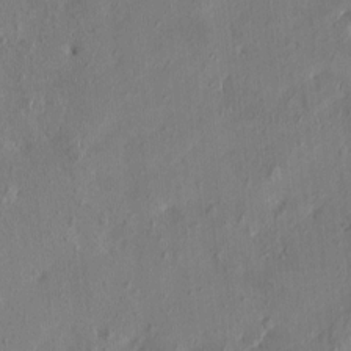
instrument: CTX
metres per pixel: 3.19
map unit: HNhu
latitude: 2.9513
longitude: -6.9892
